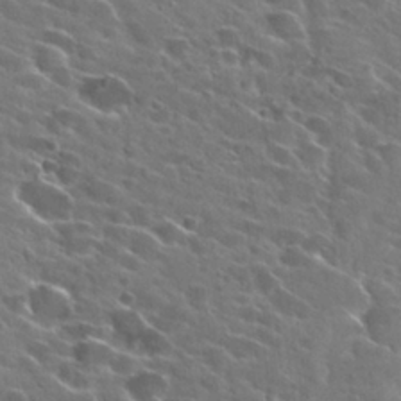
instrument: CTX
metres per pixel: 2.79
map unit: Hto
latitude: 25.5938
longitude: -43.4427
